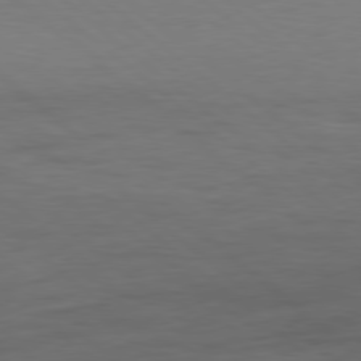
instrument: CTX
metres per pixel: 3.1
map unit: Hpe
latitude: 77.8772
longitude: -126.8758
